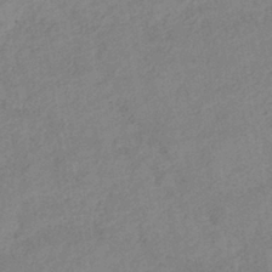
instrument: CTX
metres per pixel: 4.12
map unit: lHb
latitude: -37.3698
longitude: 72.4062
